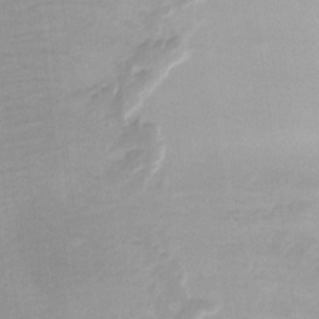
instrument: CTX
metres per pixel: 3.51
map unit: Ht
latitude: -2.2739
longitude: -14.7058
